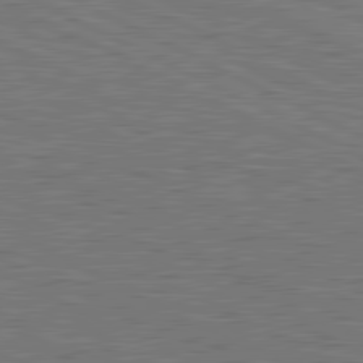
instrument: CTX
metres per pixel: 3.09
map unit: lApd
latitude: 81.3671
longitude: -171.9528
